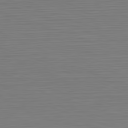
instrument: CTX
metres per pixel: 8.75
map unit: Hpe
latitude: -82.4818
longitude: 10.6141
